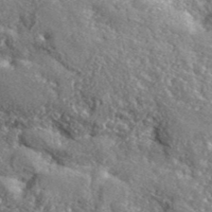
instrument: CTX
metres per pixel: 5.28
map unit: eHh
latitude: 42.3089
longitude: -90.2900
